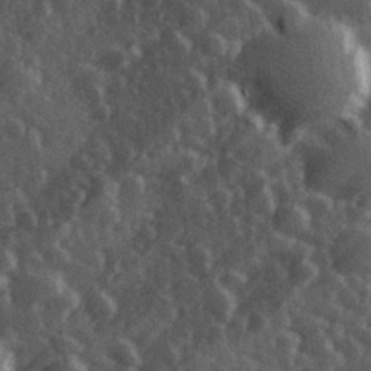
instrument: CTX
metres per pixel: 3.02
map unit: Hve
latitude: 27.2915
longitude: 147.3132
